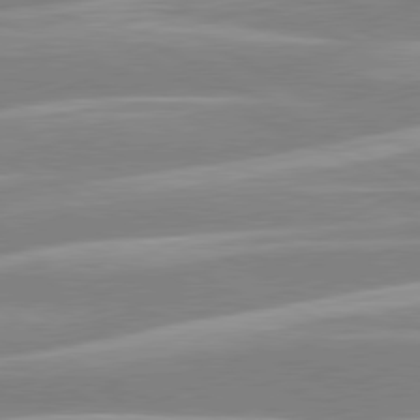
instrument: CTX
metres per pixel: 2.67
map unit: lApd
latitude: 80.3467
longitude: -129.7638
